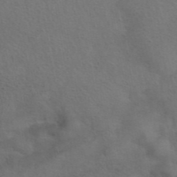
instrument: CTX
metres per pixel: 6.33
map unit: eAb
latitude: 42.1767
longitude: 104.8219
